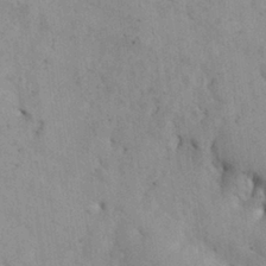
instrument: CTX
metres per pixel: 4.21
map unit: Nhu
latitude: 27.3671
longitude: -71.4615
